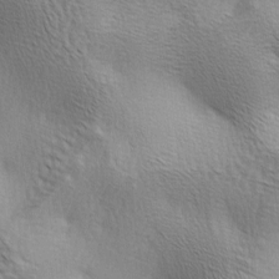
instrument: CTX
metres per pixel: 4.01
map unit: lAa
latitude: -4.6329
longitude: -121.6127
